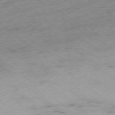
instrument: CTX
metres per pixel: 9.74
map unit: Ap
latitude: -78.2928
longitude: -91.9906
